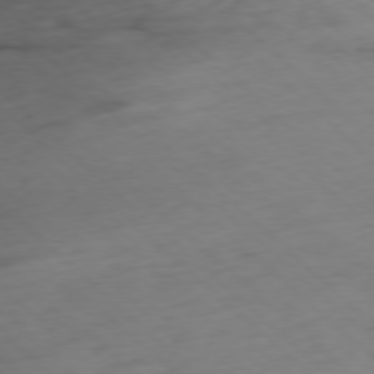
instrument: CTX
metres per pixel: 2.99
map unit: Ap
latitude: -77.6722
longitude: -90.4034
